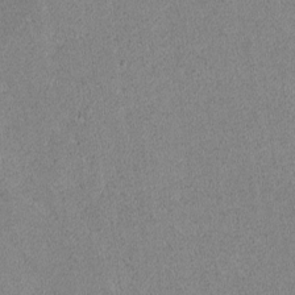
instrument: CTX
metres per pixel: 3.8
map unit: lAvf
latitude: -8.6329
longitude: -112.6868
